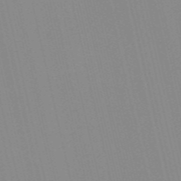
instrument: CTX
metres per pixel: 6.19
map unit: Nve
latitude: -57.4454
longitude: 60.9920
